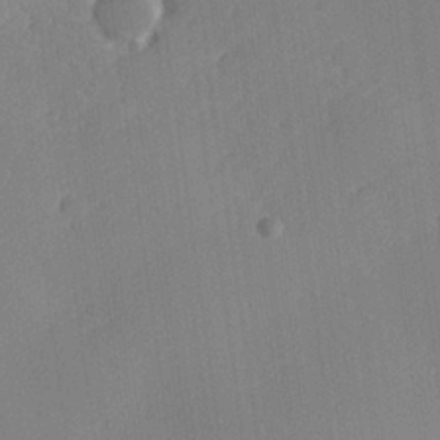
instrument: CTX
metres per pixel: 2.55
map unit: lHvf
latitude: 25.3670
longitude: 141.6155
